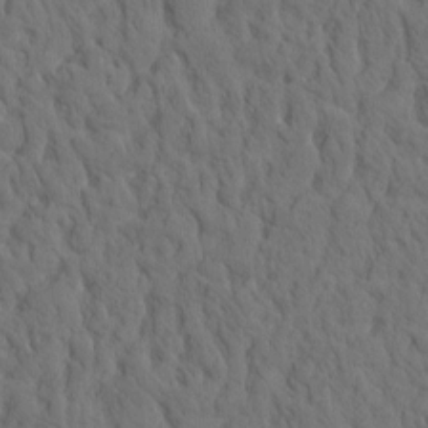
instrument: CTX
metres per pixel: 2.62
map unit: eHh
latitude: -1.7478
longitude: 18.0283
